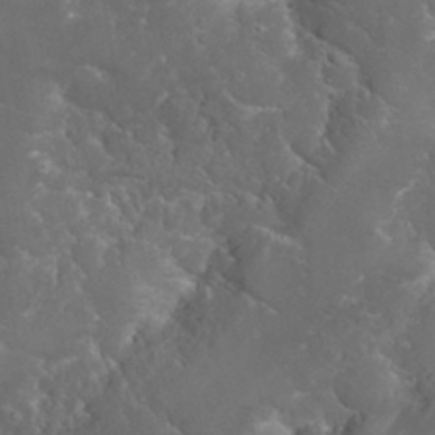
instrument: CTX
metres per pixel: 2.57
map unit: Nhu
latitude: 24.2522
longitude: -60.0255
